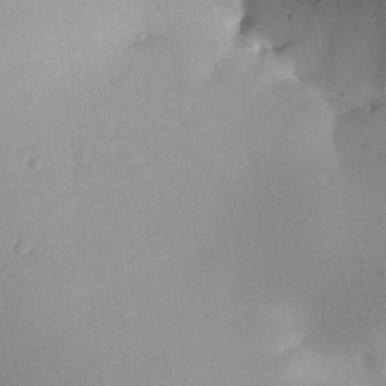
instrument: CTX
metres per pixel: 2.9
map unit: Aa
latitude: 20.1011
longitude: -144.9514
